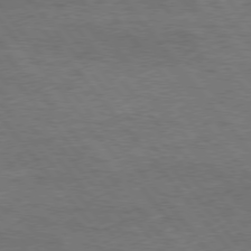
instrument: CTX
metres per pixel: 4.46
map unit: Hpe
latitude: 75.5182
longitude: -151.6505
